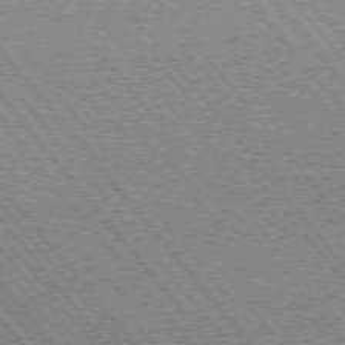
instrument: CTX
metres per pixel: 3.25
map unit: Ap
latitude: -76.0094
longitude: -95.5371
